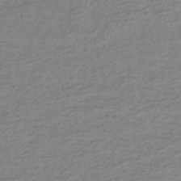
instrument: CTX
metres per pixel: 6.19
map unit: lHb
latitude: -35.6344
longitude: 69.8233
